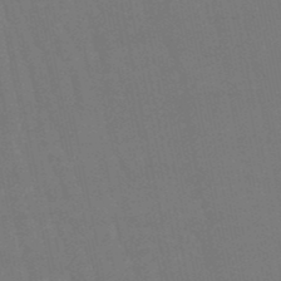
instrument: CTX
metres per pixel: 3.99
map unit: eHb
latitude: -50.5385
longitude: 70.7652
